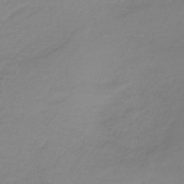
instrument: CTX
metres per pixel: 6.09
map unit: lHb
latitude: -36.9541
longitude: 61.5399
